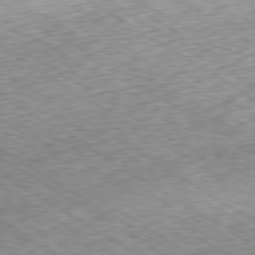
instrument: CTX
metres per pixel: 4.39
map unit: Ap
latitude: -80.1795
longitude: -51.3859
